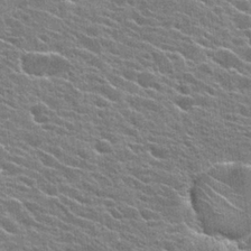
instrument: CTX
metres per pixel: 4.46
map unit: Hto
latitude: 25.1025
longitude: -42.3089
